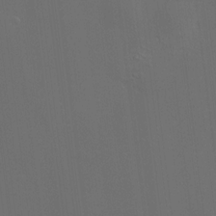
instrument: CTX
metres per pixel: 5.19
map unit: HNhu
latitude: 10.7435
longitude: 10.1039
